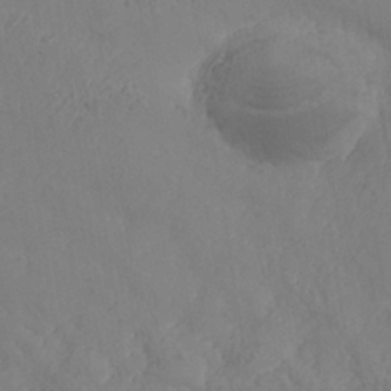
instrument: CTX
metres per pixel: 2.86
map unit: Nhe
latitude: -37.1242
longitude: 139.0487
